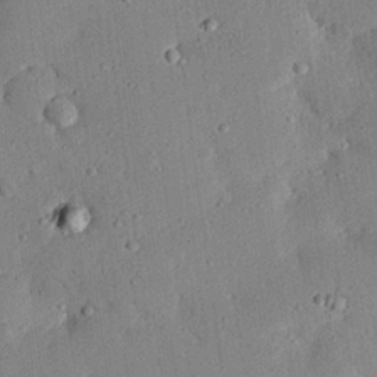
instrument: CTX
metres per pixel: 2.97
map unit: eHh
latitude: 25.0458
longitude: -80.9892
